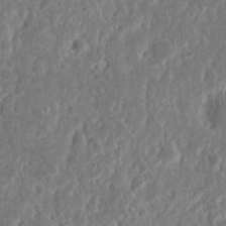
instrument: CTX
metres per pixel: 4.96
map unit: Nhu
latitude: 14.8380
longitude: -73.9151
